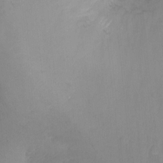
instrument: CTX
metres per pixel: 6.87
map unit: Ht
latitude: -6.1605
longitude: -28.4223
